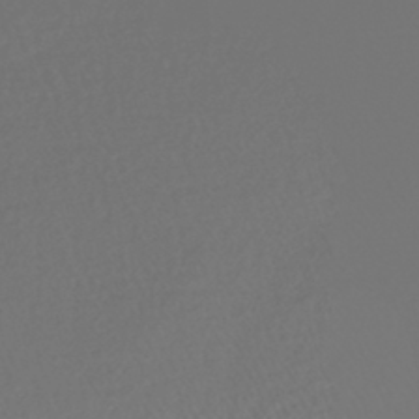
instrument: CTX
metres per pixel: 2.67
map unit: HNhu
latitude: -45.1431
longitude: 99.1431
